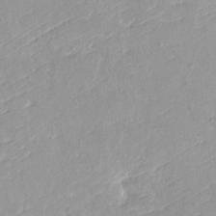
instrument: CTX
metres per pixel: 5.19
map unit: HNhu
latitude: 3.7638
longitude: 4.0472
